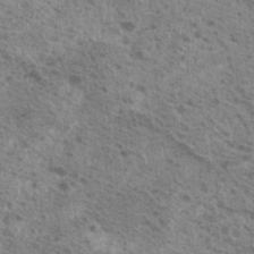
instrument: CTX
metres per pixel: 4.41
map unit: Nhu
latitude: 19.7449
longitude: -30.8380
